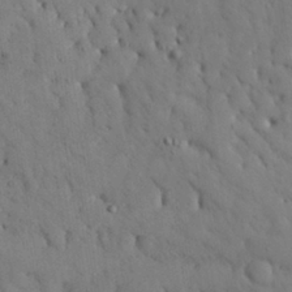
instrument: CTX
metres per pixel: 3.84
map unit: Nhu
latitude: 27.5938
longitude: -72.3279
